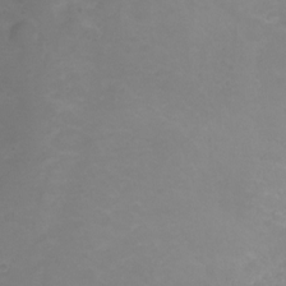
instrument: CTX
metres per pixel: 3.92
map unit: Ht
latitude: 1.9150
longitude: -34.0822
